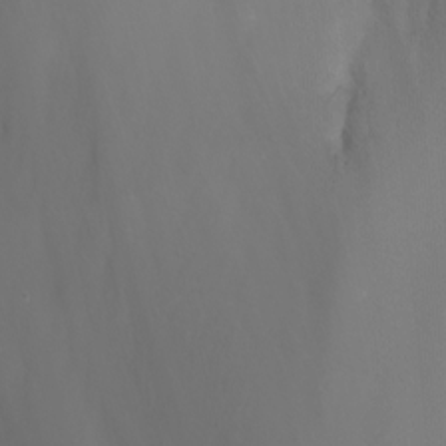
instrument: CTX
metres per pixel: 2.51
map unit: Nhu
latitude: -4.5384
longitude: -77.1025
